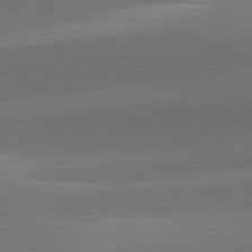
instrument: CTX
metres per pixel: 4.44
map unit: lApd
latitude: 82.1577
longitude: -155.8583
